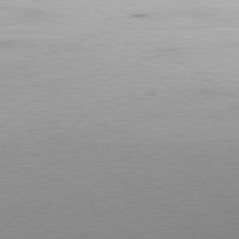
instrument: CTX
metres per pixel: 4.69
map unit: Ap
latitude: -79.3887
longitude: -58.1956
